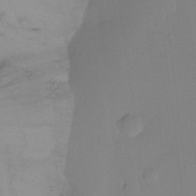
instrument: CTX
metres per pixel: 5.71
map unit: Ht
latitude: -10.9542
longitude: -27.7261
